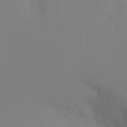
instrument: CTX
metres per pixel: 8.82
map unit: Ht
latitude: -10.2362
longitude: -34.9702
